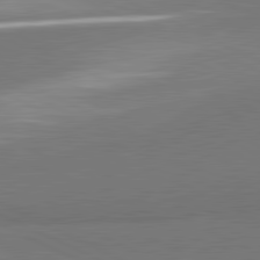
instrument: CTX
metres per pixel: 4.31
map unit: lApd
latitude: 81.6127
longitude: 157.5777
